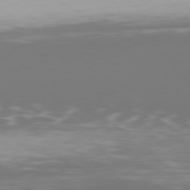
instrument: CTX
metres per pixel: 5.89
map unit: Hpe
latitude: 76.6301
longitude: -170.2711
